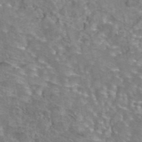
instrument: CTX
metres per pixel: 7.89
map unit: eAb
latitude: 44.3656
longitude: 104.8597
